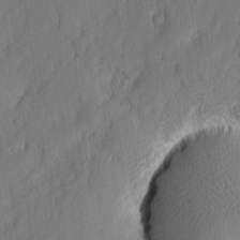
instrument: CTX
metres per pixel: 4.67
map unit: eHh
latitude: 5.8772
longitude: -76.3278
